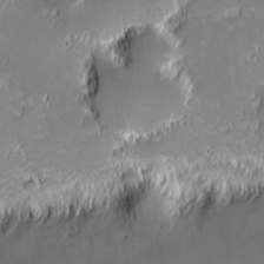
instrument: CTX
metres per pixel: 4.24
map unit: eHh
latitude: -1.0865
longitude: -84.3656
